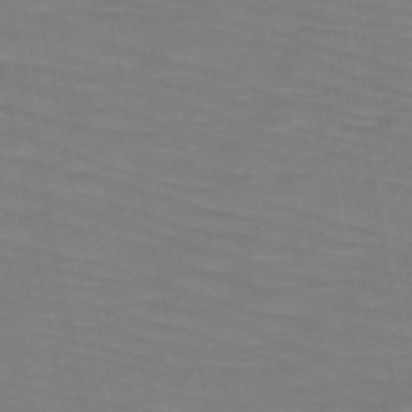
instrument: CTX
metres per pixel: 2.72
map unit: HNb
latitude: -49.8234
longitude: -50.8758
